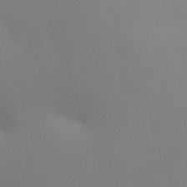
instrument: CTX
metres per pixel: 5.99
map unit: HNhu
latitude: 13.6127
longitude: 13.0675
